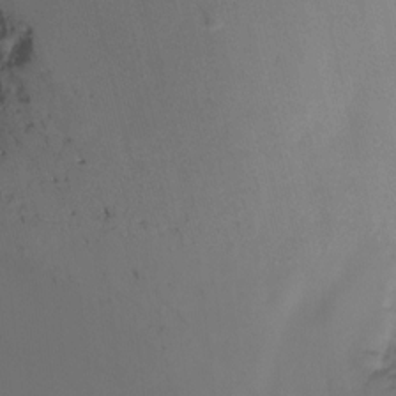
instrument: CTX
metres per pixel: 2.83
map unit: Nhu
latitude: -13.1809
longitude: -51.5182
